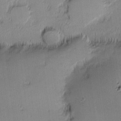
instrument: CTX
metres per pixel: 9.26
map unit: eHh
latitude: -1.1243
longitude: -82.9702
